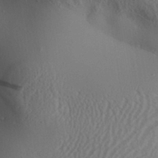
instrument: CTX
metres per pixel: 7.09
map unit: Aa
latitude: 31.7072
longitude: -141.7638
